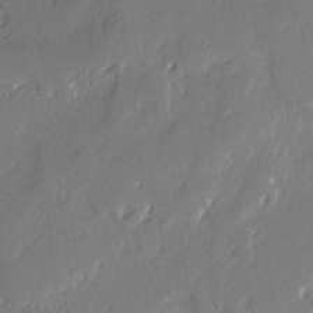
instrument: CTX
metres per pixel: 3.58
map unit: lAvf
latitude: -2.5762
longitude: -107.2348
